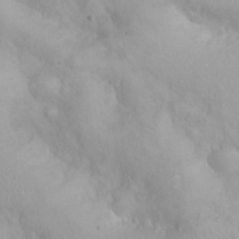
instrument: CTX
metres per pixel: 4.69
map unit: eHh
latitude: 25.2537
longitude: -63.6883
